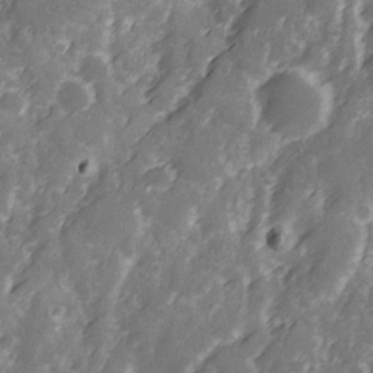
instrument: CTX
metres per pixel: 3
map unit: Ave
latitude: 12.9325
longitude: -103.3481
